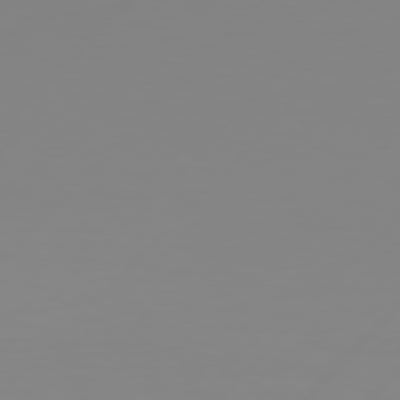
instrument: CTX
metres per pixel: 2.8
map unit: Hpe
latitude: 77.7071
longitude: -139.4804
